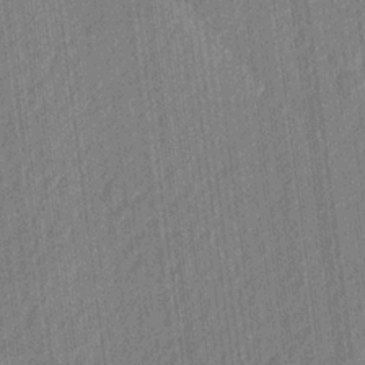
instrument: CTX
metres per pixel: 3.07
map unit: lHvf
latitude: 23.3104
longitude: 144.6141
